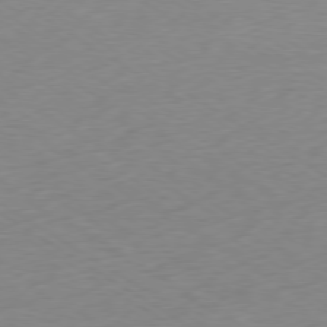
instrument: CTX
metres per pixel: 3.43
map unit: Ap
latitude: -78.9352
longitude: -58.6491
